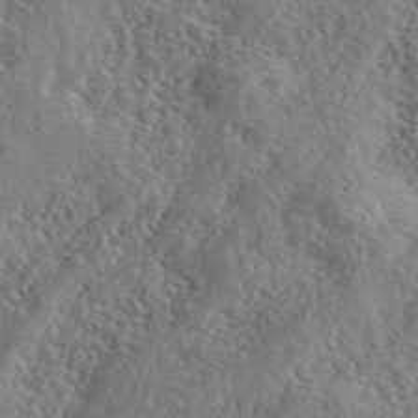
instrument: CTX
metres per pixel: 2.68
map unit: lHvf
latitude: 41.4993
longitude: -87.8205
